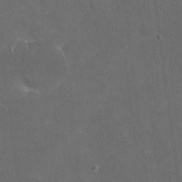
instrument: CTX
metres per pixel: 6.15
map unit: eHh
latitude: 19.6127
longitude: -65.7072
